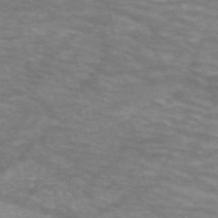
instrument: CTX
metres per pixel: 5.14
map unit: HNb
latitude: -53.8800
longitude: -44.7246
